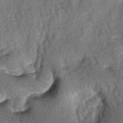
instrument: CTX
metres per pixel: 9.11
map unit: lAa
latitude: -6.4251
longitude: -126.1200
